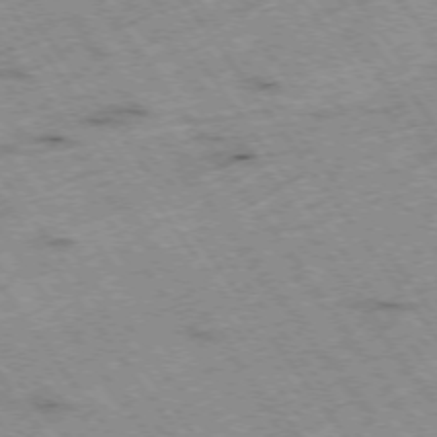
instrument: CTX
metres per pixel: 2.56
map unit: Hpe
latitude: -74.6708
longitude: 4.0661
